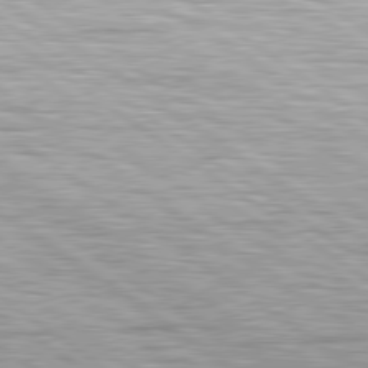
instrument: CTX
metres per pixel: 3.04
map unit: lApd
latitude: 79.5182
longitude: -141.1781
